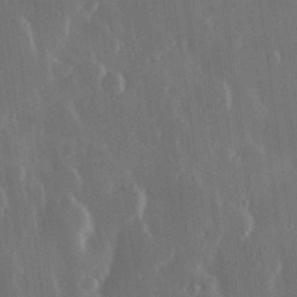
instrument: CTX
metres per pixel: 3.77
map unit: Hve
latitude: 28.0822
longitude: 149.3321
